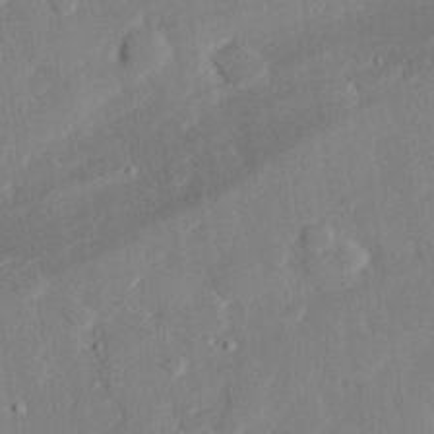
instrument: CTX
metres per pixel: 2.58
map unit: eHh
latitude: 28.1767
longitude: -82.1011
